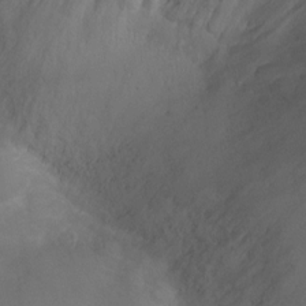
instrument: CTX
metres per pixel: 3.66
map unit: Ht
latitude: 1.4426
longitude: -21.2915
